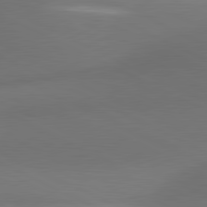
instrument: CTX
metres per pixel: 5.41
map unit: lApd
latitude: 81.1970
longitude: 134.4440
